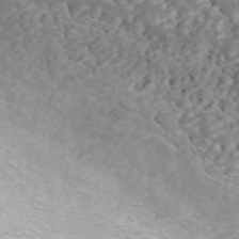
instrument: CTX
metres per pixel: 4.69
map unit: ANa
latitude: 45.8961
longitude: 28.2551
